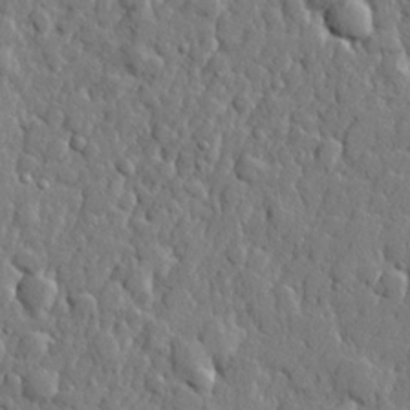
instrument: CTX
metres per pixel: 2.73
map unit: lHvf
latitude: 22.4223
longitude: 143.2942
